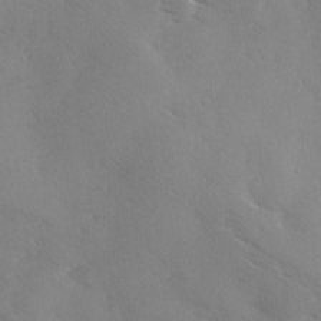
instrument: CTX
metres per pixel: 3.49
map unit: Ave
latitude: -0.0850
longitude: -112.2333
